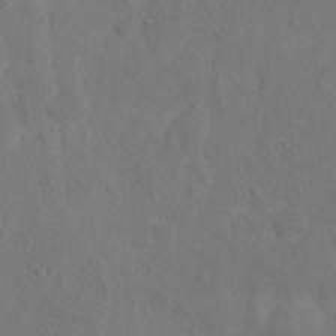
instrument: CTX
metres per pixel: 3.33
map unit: Hto
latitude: 12.3090
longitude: -36.9892
